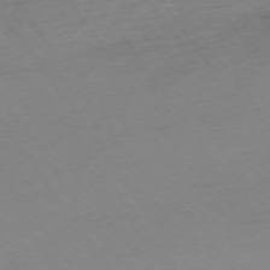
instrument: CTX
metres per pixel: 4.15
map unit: Ap
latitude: -74.3496
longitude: -73.2915
